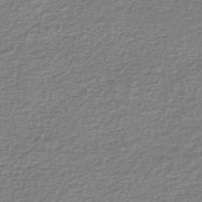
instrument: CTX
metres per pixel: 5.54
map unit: lHb
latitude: -42.2172
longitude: 69.9178
